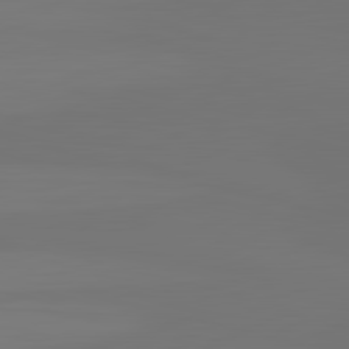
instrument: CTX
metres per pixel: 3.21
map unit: lApd
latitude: 82.9324
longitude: -137.7072
